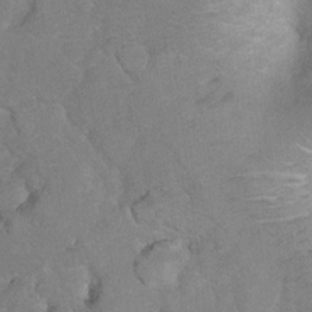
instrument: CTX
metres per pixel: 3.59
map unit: Hto
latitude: 6.4979
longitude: -30.4601
